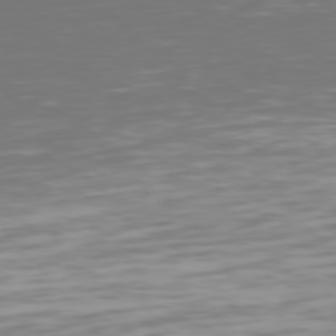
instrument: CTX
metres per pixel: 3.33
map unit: Hpe
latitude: 74.8569
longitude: -129.4048
